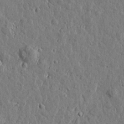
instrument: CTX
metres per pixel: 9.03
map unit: Htu
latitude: 0.6490
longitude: -178.7813
